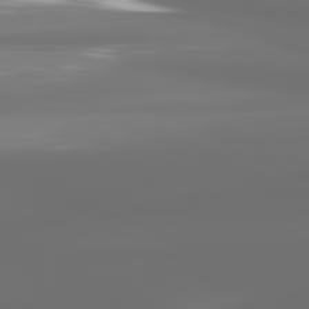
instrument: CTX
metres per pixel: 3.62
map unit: lApd
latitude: 81.2159
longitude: -137.2915
